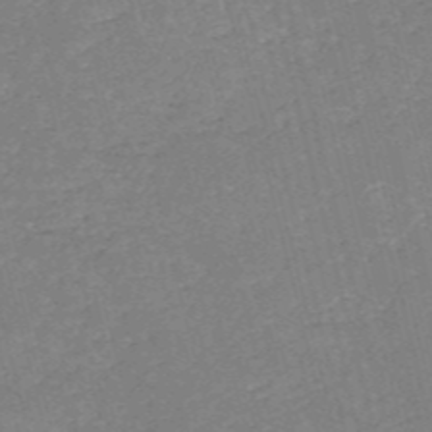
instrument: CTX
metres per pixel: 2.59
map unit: HNb
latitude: -54.0850
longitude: -36.9703
